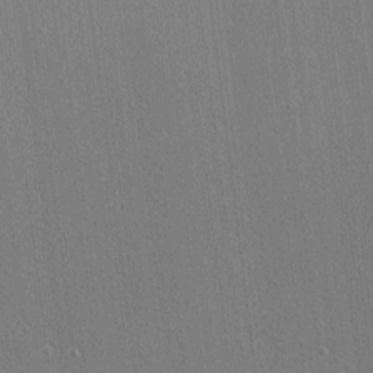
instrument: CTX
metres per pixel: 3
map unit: Nhu
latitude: 0.2711
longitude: -78.5168
